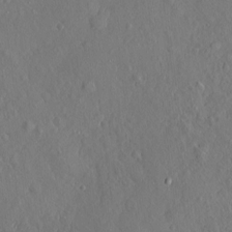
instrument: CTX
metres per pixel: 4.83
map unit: eHh
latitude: 4.4223
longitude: -74.9892
